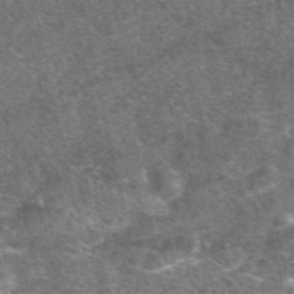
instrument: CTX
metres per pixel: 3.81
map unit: eAb
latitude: 47.2537
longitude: 119.3321
